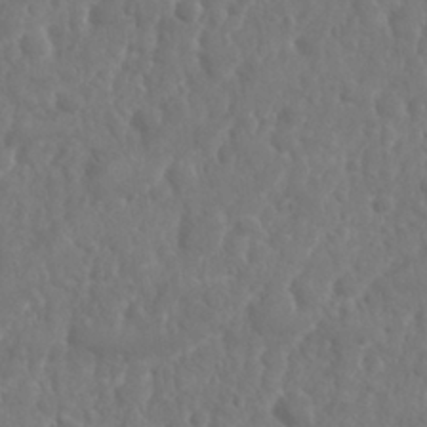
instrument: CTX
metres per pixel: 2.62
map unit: Nhu
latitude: 25.2725
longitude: -61.9528
